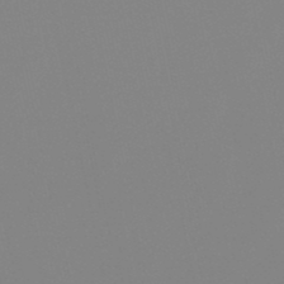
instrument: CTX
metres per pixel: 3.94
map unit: lHb
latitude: -48.7652
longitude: 69.8611
